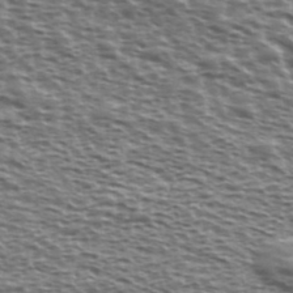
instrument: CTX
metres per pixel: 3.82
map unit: Ave
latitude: 38.2522
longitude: -112.8380
